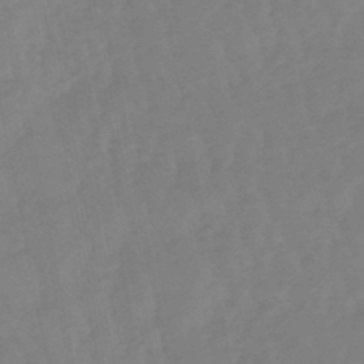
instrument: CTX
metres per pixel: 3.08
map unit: lHb
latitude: -48.9731
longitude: 78.4818
